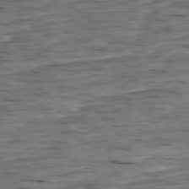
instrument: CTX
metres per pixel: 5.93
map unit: Ap
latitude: -79.2376
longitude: -90.0633
